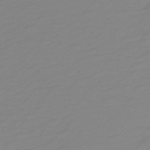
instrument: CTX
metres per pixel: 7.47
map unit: HNb
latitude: -45.2376
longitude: 54.9731
